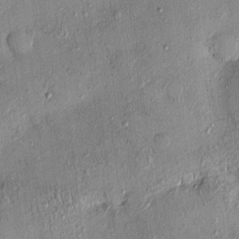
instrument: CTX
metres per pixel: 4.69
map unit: eHh
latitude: 0.1200
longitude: 15.8423
